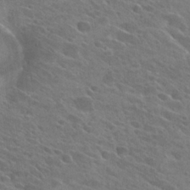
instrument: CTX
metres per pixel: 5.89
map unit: Hto
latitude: 26.3089
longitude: -41.6882
